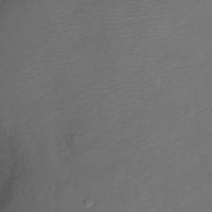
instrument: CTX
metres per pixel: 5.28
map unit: Nve
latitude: -20.5951
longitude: 106.9731
